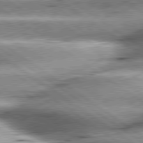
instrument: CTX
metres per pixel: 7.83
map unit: lApd
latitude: 79.7639
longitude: -141.2348
